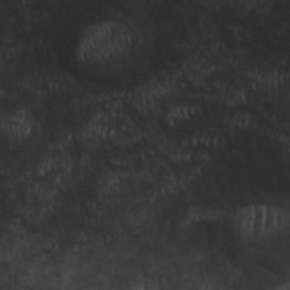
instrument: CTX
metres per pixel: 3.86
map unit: ANa
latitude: 42.1389
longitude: 54.3873
